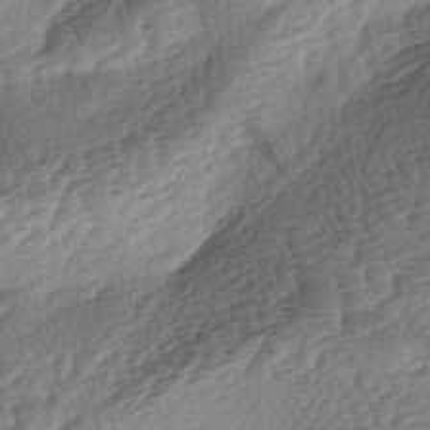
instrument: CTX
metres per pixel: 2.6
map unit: lAa
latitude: -3.4454
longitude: -127.6694
